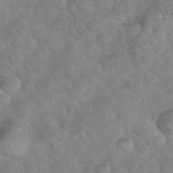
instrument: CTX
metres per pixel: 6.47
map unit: eHh
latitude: 37.6505
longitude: -65.2915
